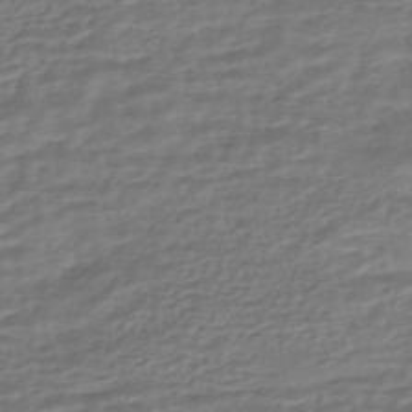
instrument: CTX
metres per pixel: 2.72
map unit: HNhu
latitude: -45.7856
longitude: 102.8219
